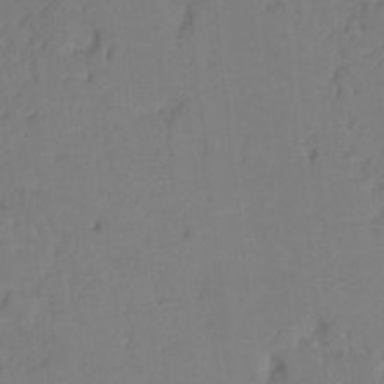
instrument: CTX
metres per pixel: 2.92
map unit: Ht
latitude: -11.1242
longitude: -27.3860
